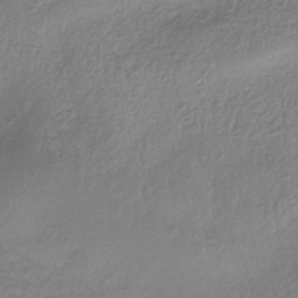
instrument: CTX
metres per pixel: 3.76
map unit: HNhu
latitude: -43.1431
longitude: 99.8044
